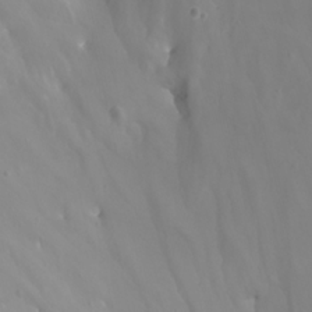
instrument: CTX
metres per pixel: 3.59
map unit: Nhu
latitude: -8.0283
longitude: -80.4979
